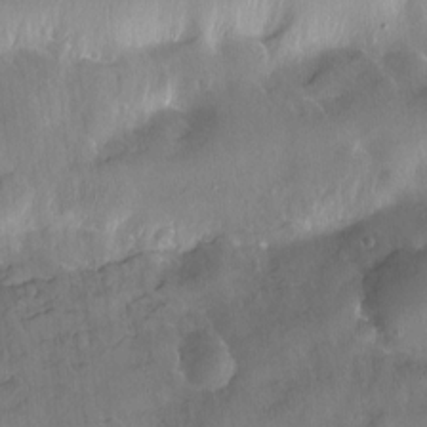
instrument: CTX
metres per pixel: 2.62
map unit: Hto
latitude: -13.3510
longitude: -42.0444
